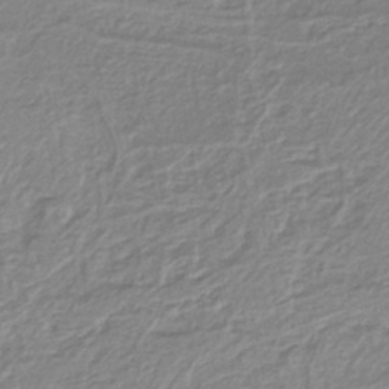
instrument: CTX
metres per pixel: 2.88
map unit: lHb
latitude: -41.6155
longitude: 62.0094
